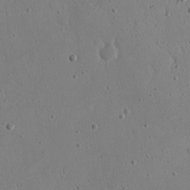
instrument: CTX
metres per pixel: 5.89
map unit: eHh
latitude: 21.6316
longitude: -68.8002
